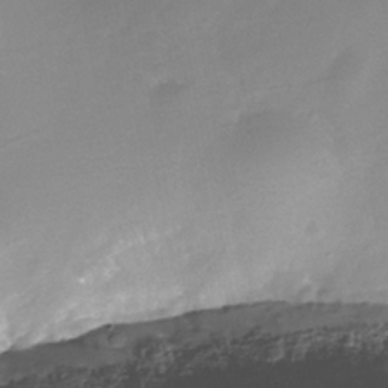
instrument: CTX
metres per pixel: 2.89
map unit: Nhe
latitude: -39.3888
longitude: -116.3845
